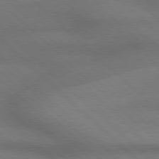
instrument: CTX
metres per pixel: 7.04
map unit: Hpe
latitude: 77.6127
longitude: -156.6679
